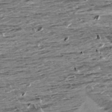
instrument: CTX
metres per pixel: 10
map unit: Aa
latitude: 9.7828
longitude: -139.5749
